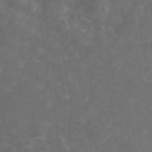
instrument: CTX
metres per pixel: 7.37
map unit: eAb
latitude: 46.4601
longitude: 126.2739
